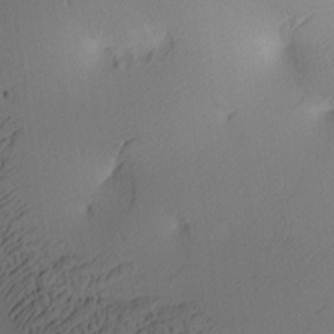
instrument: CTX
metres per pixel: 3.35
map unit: lAa
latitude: 4.1578
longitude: -114.9702
